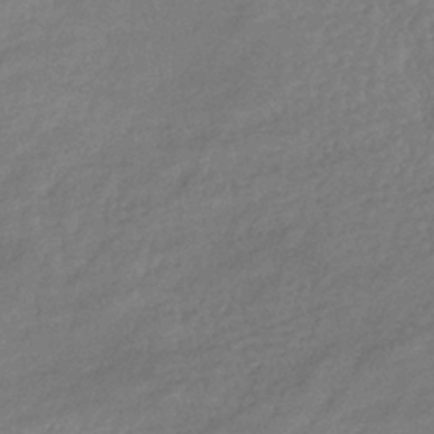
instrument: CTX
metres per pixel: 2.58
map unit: eHb
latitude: -37.8422
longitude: 81.1242
